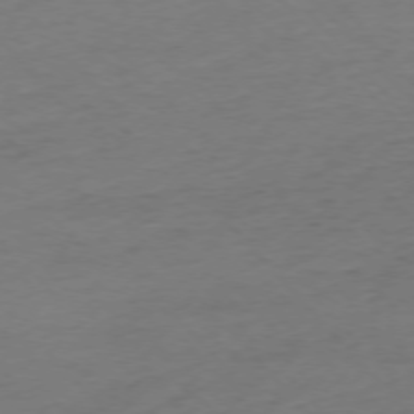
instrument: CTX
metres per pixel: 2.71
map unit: Ap
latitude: -76.1417
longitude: -80.6113
